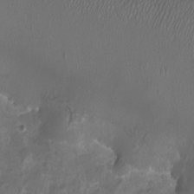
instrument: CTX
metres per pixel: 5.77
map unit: eHh
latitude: -6.5762
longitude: -77.5749
